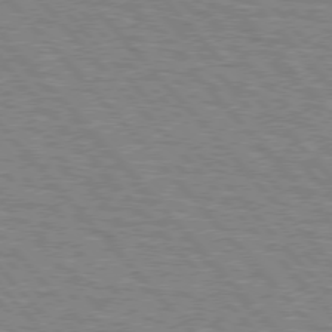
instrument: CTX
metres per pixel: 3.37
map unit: lApd
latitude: 75.8583
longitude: -75.9339
